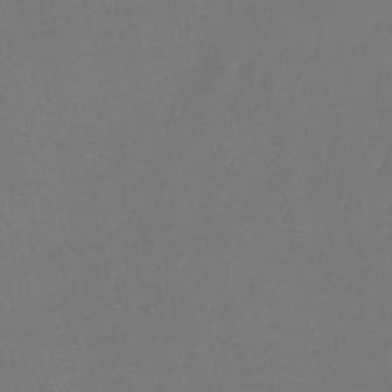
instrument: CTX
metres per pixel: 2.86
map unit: lHb
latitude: -47.3320
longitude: 61.6533
